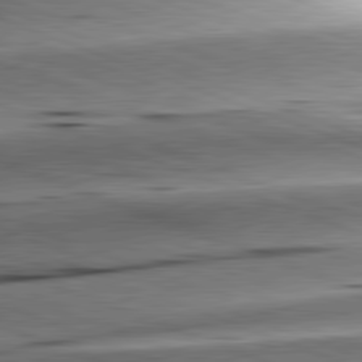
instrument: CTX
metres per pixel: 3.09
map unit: lApd
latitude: 81.6694
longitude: -151.3481
